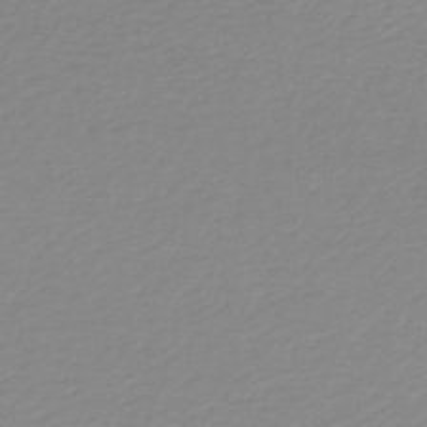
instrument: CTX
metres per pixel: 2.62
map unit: lHb
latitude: -46.3873
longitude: 64.9164
